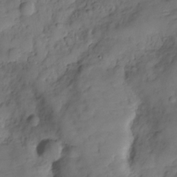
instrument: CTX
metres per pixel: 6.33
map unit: Hve
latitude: -29.6155
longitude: 93.5777
